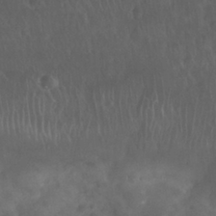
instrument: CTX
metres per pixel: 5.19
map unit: Nhu
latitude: 27.8961
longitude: -62.7436
